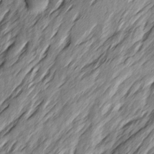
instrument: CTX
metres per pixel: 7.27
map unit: Ave
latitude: 15.2159
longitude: -136.8947
